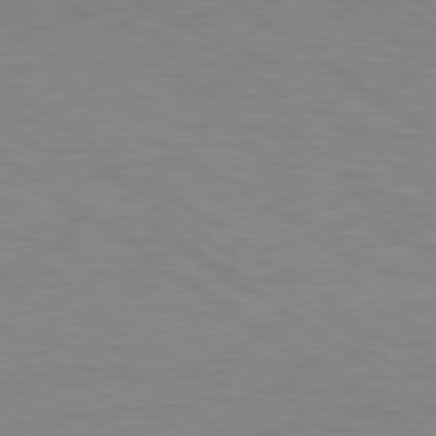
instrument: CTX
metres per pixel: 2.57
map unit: Hpe
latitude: 79.0459
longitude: -122.6113
